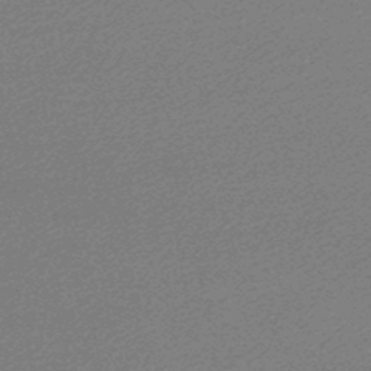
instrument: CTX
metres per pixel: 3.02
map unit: lHb
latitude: -46.9541
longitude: 57.8989
